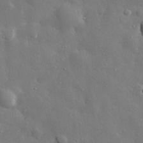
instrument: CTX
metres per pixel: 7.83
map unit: eHh
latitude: 29.3670
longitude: -78.4223
